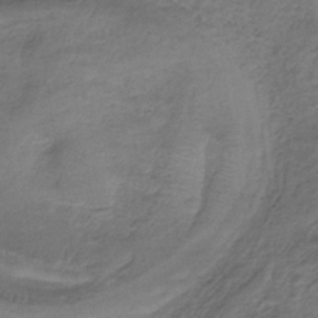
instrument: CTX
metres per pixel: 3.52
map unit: lHb
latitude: -35.5777
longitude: 62.3684
